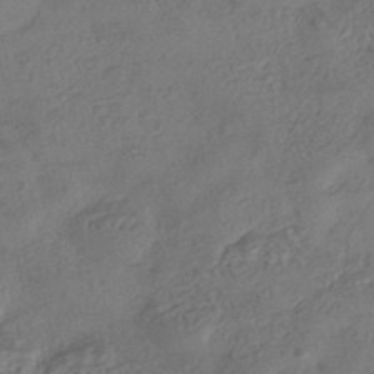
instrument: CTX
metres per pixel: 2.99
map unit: eHh
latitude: -42.9352
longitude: 122.5763
